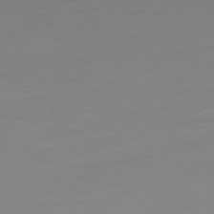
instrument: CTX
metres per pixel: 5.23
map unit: Ap
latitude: -78.4251
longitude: -66.7624
